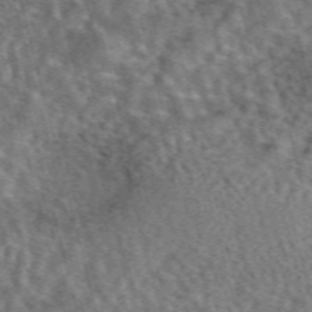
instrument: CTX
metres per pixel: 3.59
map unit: eAb
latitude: 44.1200
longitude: 111.1809
